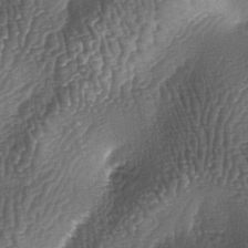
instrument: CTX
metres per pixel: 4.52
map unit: lAa
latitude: -5.7099
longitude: -127.4993
